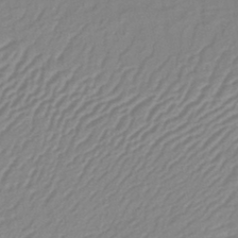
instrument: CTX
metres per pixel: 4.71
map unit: lHb
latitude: -41.2187
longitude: 76.3117
